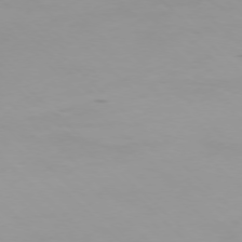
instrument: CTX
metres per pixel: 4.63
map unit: Ap
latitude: -76.4818
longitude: -68.4034
